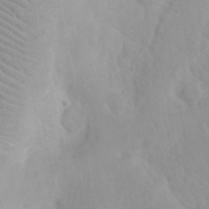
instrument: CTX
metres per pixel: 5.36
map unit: eHh
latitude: 24.8191
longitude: -66.7246
